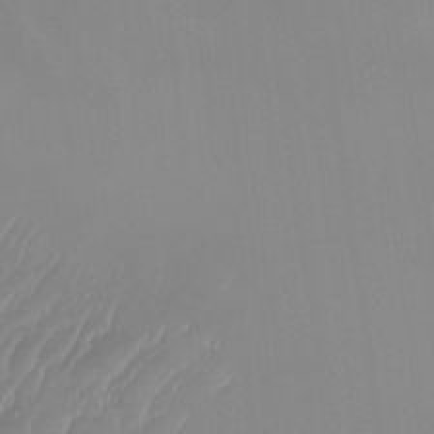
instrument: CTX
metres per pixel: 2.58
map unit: Htu
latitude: -14.5385
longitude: -48.0822
